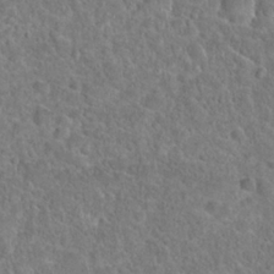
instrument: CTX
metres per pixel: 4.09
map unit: Hto
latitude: 23.9339
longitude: -48.9136
